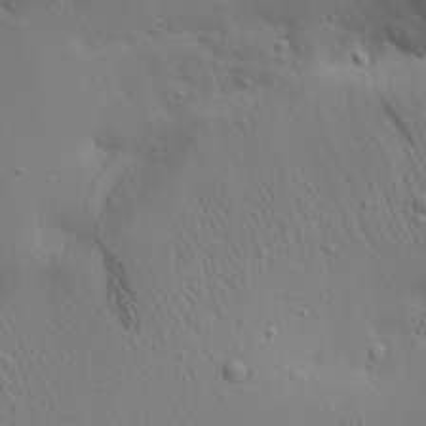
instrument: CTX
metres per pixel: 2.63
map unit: Aa
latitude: 21.9150
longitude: -142.3278
